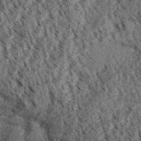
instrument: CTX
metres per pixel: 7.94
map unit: Aa
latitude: 30.8569
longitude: -138.4601
